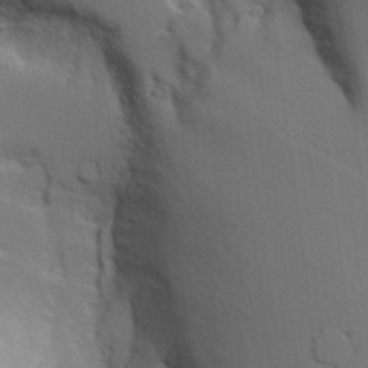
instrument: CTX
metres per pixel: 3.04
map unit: Aa
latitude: 19.4237
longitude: -126.0633
